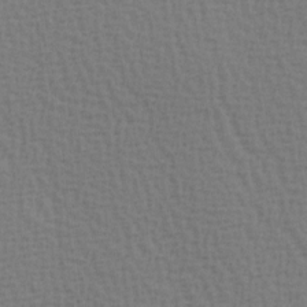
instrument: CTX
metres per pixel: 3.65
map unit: Hve
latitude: 2.1011
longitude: -125.2725
